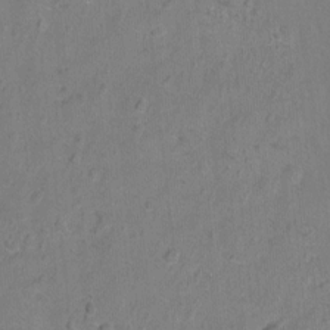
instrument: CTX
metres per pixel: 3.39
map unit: Hto
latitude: -6.3495
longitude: -35.5371
